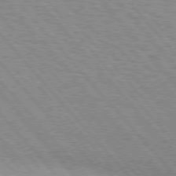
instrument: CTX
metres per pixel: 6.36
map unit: Hpe
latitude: 76.0444
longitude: -150.6301
